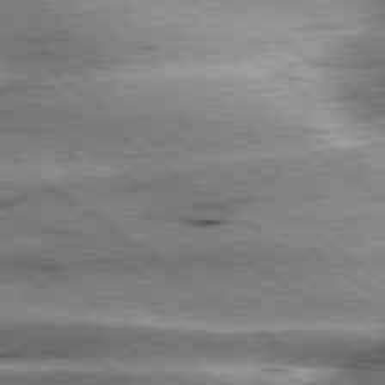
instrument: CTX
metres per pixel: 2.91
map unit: lApd
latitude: 79.9717
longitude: -140.4223
